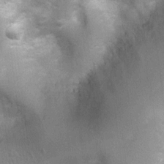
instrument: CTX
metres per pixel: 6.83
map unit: Ht
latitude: 4.5923
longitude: -21.5371
